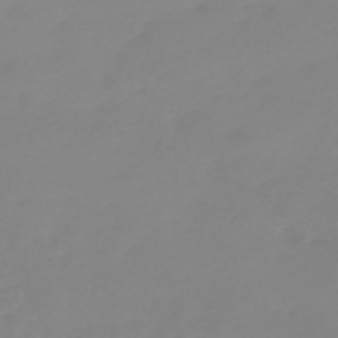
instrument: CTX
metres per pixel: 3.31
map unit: eHb
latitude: -45.6155
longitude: 82.5007
